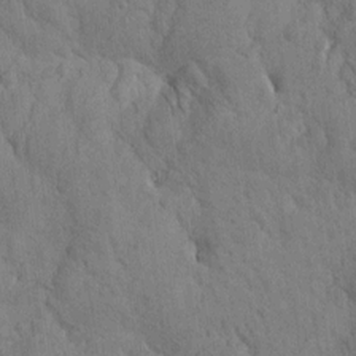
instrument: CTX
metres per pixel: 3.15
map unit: Htu
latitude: -1.1054
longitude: 174.4817
